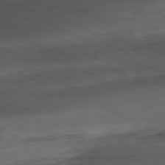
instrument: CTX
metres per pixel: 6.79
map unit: Ap
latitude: -80.2551
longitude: -71.2348
